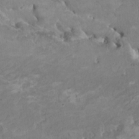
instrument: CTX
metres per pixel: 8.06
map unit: HNhu
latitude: 4.3467
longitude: -3.6883
